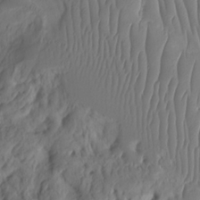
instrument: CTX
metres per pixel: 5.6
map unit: Htu
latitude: -4.9730
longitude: 152.9919
